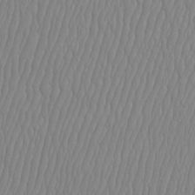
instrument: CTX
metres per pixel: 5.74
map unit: Htu
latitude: -8.9731
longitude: -75.9339
